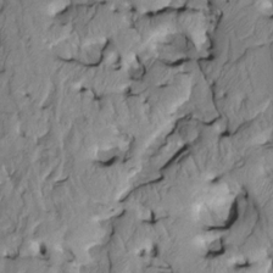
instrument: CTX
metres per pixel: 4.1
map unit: Htu
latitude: -3.8422
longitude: 149.9367
